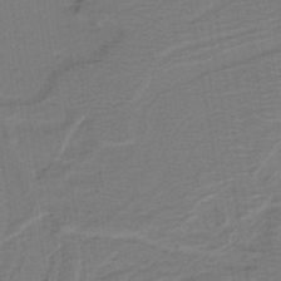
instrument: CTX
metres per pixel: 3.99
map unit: lHb
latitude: -42.7652
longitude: 53.3131
